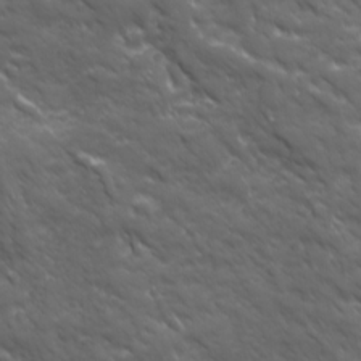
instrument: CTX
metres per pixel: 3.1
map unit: Ave
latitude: 19.2348
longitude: -134.0444
